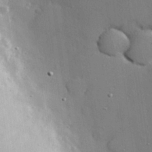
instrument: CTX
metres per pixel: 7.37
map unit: Hve
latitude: 26.8002
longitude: -91.9150
